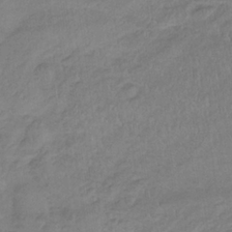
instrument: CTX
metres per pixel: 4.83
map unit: lHb
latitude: -33.1054
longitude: 68.8974
